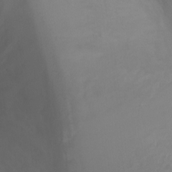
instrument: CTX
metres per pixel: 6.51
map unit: Ht
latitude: -6.8786
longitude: -27.1025
